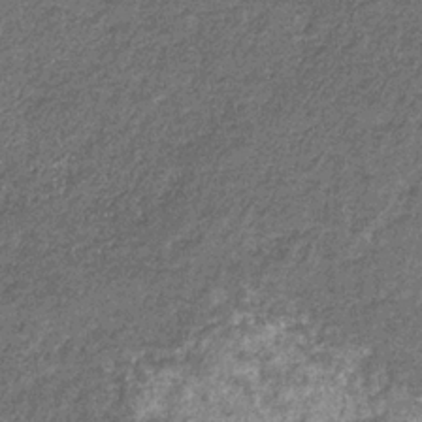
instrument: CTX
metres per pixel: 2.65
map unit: eHb
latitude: -32.0850
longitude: 71.2187
